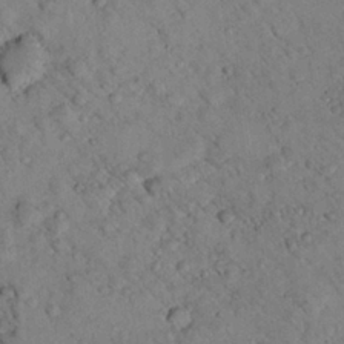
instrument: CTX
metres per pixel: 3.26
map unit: lHvf
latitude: 14.1389
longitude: 178.9730
